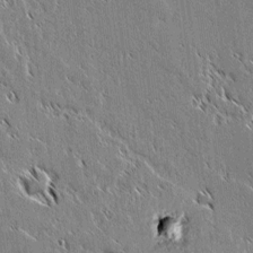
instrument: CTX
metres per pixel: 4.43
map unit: lAvf
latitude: 2.8002
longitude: -106.9136
